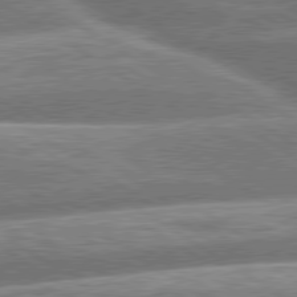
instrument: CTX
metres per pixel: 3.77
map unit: lApd
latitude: 79.8584
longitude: -159.9906
